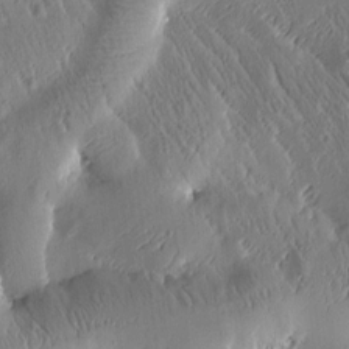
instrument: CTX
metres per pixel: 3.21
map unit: Htu
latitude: -0.8975
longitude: 171.6155
